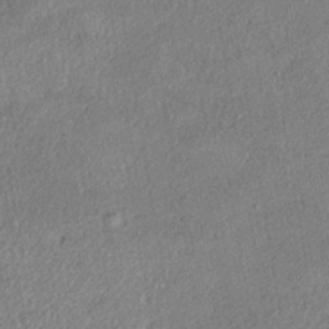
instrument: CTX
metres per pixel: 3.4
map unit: eHh
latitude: -40.9164
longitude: 120.1417
